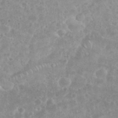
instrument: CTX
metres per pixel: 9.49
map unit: eHh
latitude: 35.5371
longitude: -61.9528
